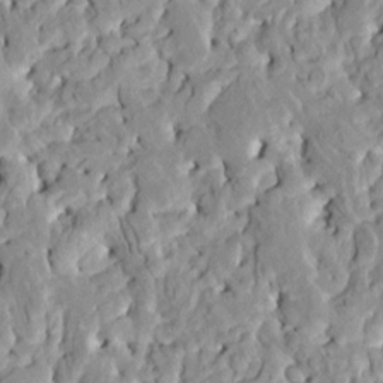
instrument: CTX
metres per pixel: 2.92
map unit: HNhu
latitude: 7.5371
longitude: -2.7057
